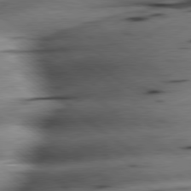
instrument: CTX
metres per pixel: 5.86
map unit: lApd
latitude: 79.2726
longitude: -140.7435
